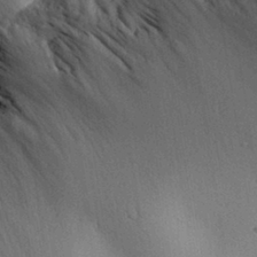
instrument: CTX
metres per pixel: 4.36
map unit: Aa
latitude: 30.8002
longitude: -136.6302
